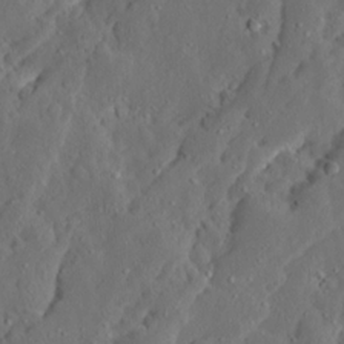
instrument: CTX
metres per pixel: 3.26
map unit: Ave
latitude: 13.5560
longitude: -135.2159
